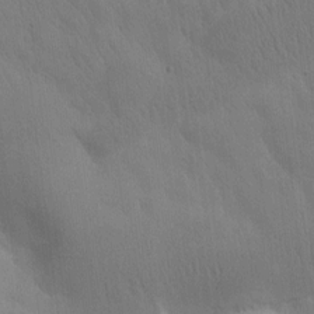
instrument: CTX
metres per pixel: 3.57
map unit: Htu
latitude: -0.3118
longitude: 172.1039
